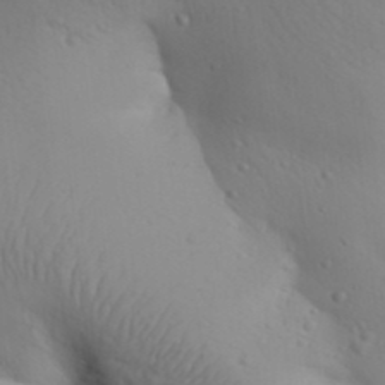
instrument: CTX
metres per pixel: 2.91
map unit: Aa
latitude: 30.2145
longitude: -146.1767
